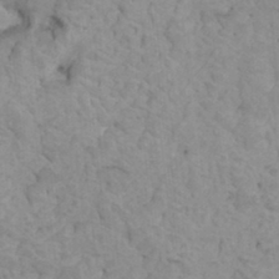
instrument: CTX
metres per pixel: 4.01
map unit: HNhu
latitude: 6.4412
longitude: -1.7071
